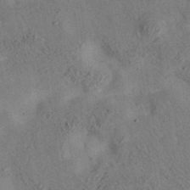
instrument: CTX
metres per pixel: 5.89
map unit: eAb
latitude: 34.8380
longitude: 109.2187
